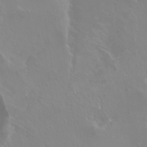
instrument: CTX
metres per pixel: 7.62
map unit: Ht
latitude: -2.5573
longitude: -60.5923
